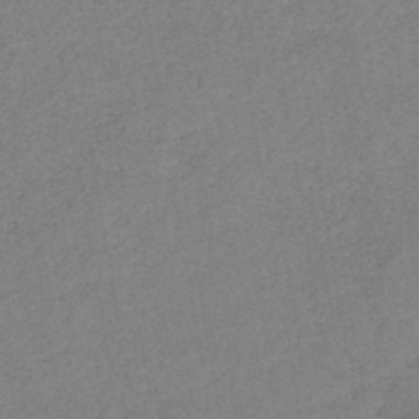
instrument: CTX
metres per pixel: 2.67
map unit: eHb
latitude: -40.8786
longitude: 79.4832
